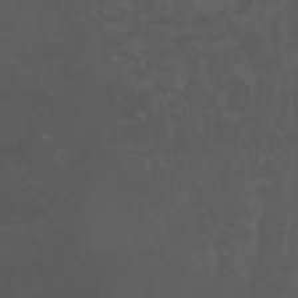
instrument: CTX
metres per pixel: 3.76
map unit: Nhu
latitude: -11.6344
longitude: -74.6679
